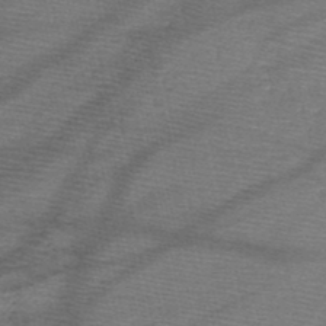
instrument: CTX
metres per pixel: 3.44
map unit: HNb
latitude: -49.7667
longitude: -41.3292
